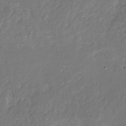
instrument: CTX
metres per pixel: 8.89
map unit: Nhu
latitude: -28.1795
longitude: -70.9891
